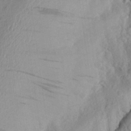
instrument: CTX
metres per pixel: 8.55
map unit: Aa
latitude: 26.3467
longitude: -146.0633
